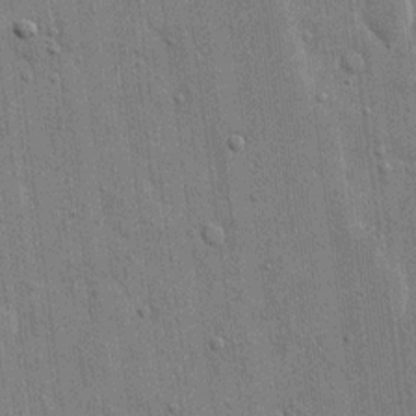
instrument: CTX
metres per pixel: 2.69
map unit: eHh
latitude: 14.4601
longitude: -69.0648
